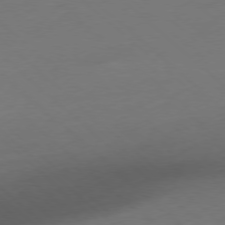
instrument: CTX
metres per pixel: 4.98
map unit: Ap
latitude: -78.0850
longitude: -57.2725
